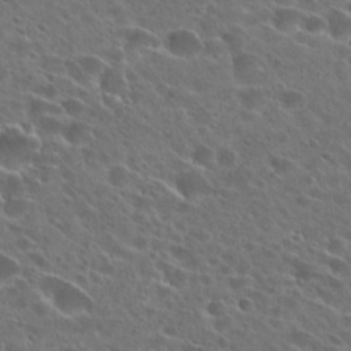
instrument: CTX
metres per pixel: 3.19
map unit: Hto
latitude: 26.2712
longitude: -43.6316
